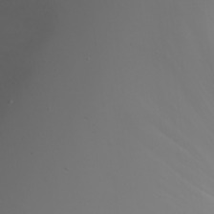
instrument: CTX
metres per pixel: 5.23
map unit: Nhu
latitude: -5.8611
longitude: -89.6316
